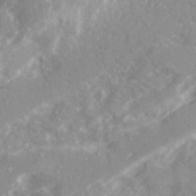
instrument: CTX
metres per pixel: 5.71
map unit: Ave
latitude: 21.2915
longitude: -130.6491
